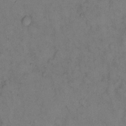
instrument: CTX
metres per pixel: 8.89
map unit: eHh
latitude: 12.5168
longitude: -63.0081
